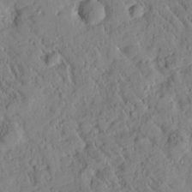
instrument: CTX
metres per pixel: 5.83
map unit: Htu
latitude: -2.5006
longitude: 174.5951
